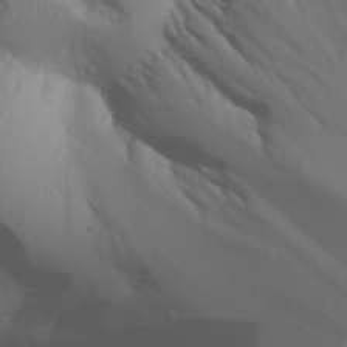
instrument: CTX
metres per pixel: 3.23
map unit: Aa
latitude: 28.6112
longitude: -133.0647
